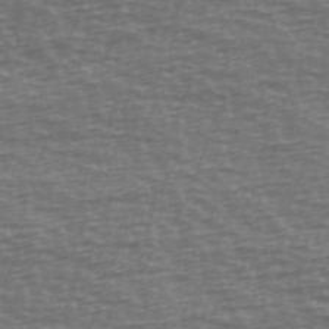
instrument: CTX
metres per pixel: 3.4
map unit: Ave
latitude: 39.1592
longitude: -113.7449
